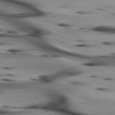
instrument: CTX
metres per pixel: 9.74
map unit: lApd
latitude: 75.4804
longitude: -65.0836
